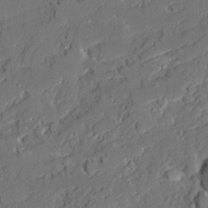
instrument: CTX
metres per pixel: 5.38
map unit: Ave
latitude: 20.6869
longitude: -128.3845
